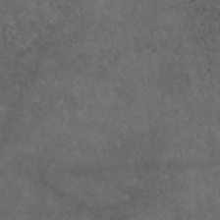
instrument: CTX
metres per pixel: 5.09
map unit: eAb
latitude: 46.1767
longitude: 114.5951
